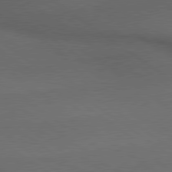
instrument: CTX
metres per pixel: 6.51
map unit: lApd
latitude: 79.7072
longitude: -177.3104
